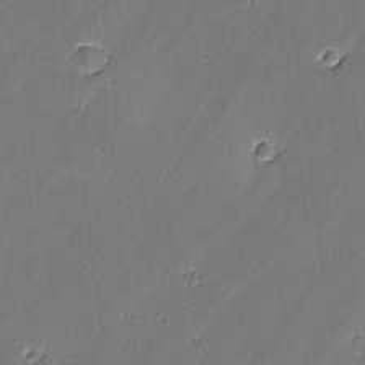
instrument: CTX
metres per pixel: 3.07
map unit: lAvf
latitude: -1.8801
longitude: -106.6490
